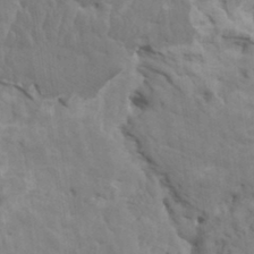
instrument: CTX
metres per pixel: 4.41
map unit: HNhu
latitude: 4.1578
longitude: -2.5545
